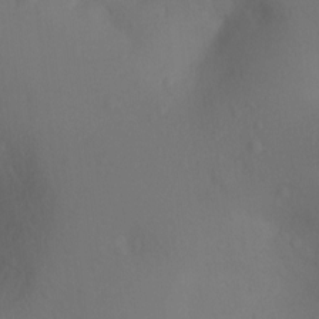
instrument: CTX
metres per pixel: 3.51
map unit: Ht
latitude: -5.9367
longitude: -26.9514
